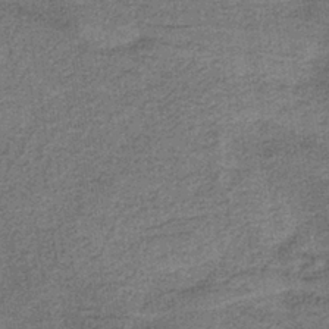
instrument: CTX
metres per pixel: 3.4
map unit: HNb
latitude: -37.6910
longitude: 54.3873
